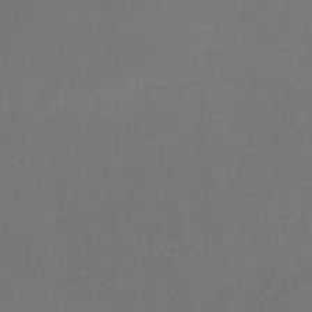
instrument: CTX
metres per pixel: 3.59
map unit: HNb
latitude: -44.1417
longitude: -44.6679
